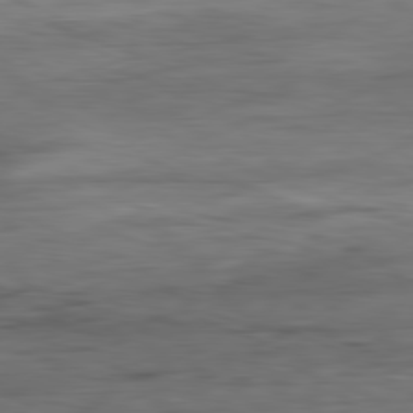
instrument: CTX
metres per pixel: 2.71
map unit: Ap
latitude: -81.6344
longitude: -80.2333
